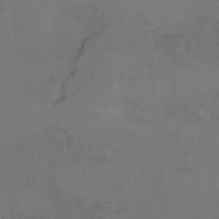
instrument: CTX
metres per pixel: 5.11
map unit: Hto
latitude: 6.4412
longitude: -35.4426
